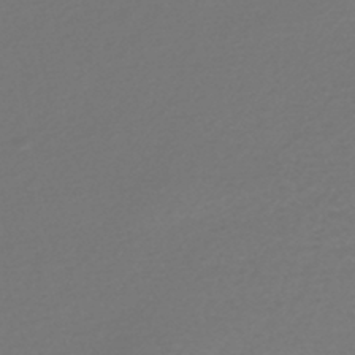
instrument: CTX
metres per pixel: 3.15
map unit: lHb
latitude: -43.4076
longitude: 77.9367
